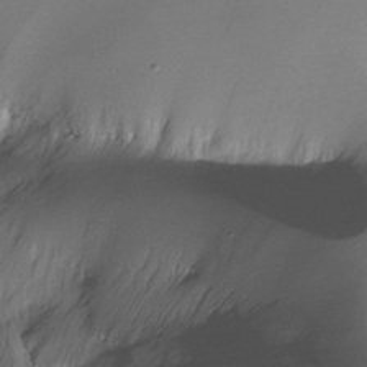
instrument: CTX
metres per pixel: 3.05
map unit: Nhe
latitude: -34.8030
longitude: -143.8395
